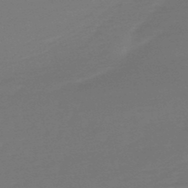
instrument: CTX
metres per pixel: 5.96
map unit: eHb
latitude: -50.0283
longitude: 78.1039
